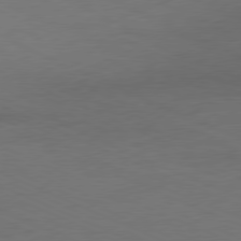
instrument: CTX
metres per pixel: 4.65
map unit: Ap
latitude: -77.8611
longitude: -73.4616
